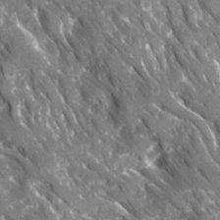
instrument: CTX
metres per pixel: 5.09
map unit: Ave
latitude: 16.3656
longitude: -131.0837
